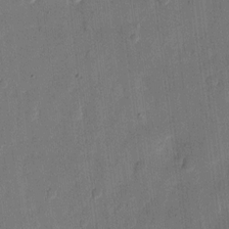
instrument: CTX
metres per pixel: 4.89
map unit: eHh
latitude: 11.5749
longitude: -68.8569
